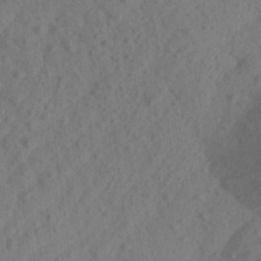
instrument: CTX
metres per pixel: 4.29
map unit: Aa
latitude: 23.7638
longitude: -143.5938
